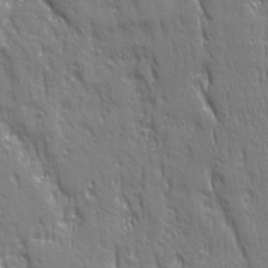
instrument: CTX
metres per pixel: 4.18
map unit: Ave
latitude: 22.1389
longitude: -134.9702
